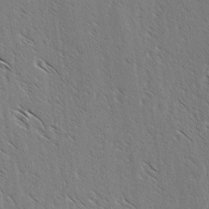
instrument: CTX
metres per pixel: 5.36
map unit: lAvf
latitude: -3.4454
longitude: -113.6883
